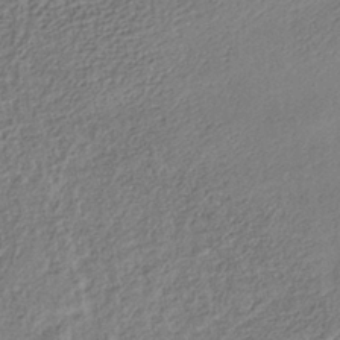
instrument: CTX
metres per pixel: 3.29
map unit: lHb
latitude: -37.8989
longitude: 68.7463
